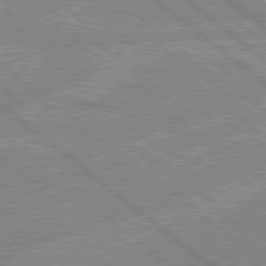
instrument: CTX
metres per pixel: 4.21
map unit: Hpe
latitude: 78.3468
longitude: -156.4412
